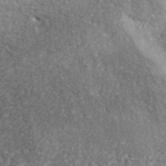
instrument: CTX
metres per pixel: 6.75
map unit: ANa
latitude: 39.7072
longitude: -90.9703
